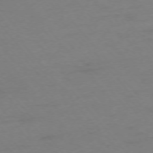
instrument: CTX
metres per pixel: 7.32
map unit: Ap
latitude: -75.6344
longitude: -72.1011
